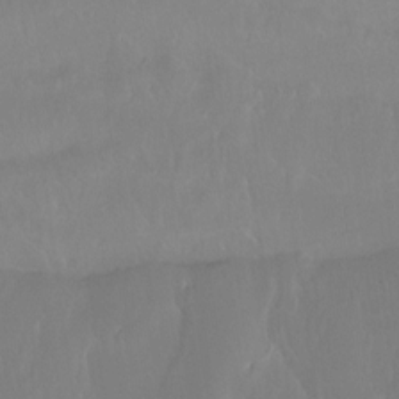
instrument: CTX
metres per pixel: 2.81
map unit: Htu
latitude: -15.1243
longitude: -46.0444
